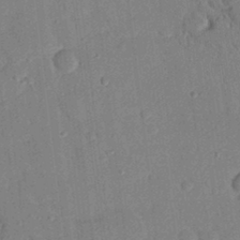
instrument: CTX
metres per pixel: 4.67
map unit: eHh
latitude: 25.1781
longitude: -80.2333
